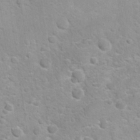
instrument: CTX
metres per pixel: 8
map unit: Nhu
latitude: 26.7813
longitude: -62.9514
